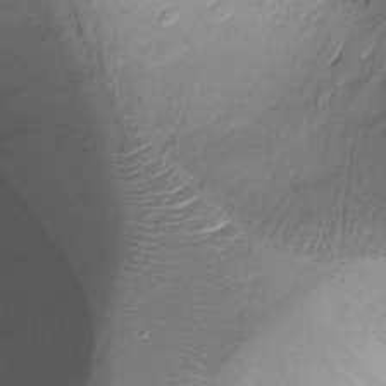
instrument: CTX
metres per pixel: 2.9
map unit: Ht
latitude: -16.6897
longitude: -43.6316
